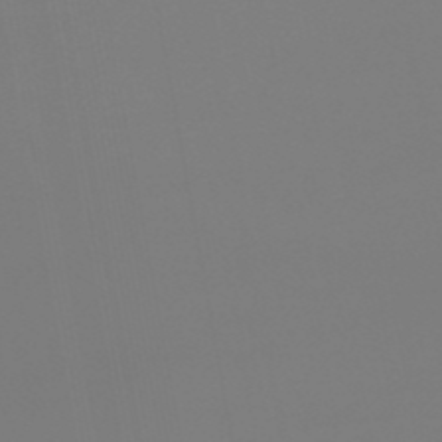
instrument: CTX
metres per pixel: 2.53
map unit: eHb
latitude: -50.3495
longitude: 74.8219
